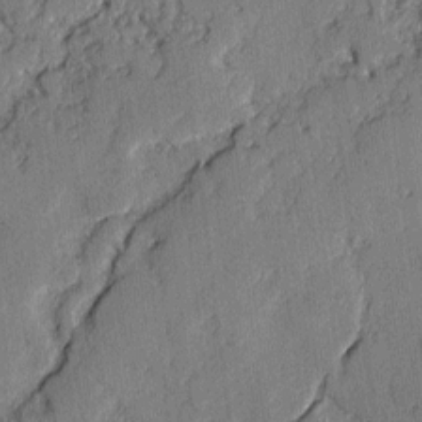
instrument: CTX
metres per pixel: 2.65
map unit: lAvf
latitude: -2.4817
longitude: -107.8016
